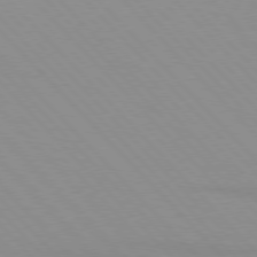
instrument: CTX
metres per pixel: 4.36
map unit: lApd
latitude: 76.4223
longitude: -84.9892
